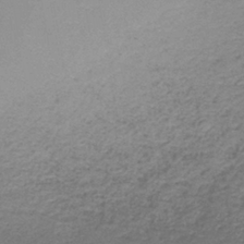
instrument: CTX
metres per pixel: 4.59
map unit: HNb
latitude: -38.2173
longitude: 50.6707
